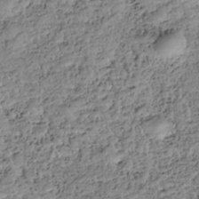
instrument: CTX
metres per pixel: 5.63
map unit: HNhu
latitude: -36.1794
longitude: 33.6344
